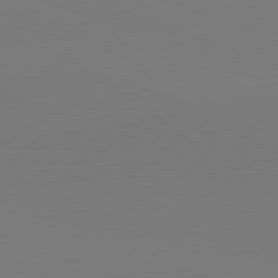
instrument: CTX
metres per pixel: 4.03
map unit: lApd
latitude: 81.8205
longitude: 145.7856
